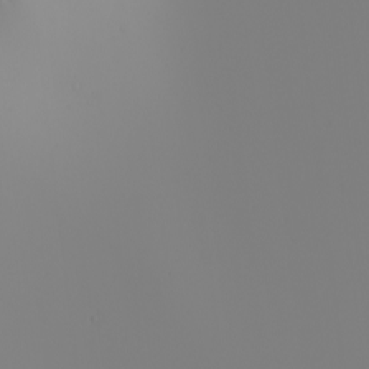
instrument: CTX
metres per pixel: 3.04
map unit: Nhu
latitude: -6.6707
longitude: -96.1956
